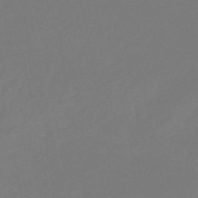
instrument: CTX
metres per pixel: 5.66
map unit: eHb
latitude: -49.9367
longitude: 83.0864
